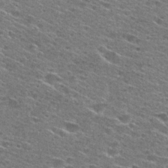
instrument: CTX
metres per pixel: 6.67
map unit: Hto
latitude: 27.7639
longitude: -46.8191
